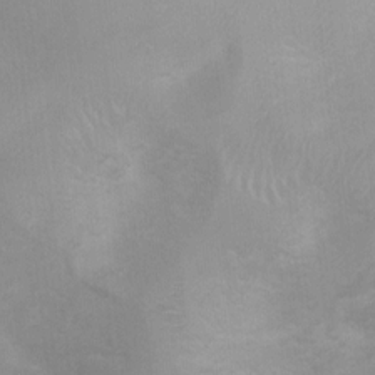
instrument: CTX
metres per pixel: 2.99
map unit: Ht
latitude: 3.1592
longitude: -25.9339
